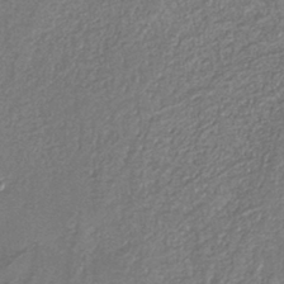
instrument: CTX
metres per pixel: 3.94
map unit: eAb
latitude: -39.4077
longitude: 51.5777
